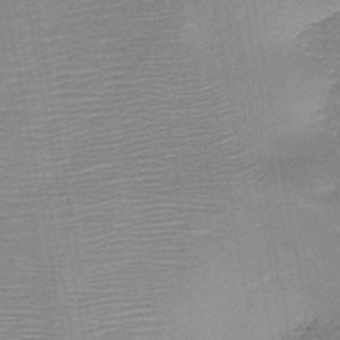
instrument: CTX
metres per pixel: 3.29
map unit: HNb
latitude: -46.6518
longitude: -40.0255
